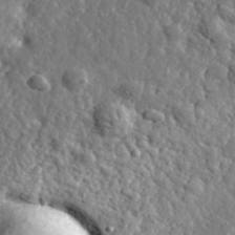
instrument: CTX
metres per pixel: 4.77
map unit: eHh
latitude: 35.4804
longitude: -80.1578
